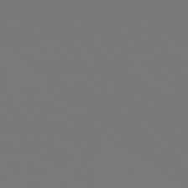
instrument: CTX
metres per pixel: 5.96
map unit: Hpe
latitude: 78.1767
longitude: -174.6302
